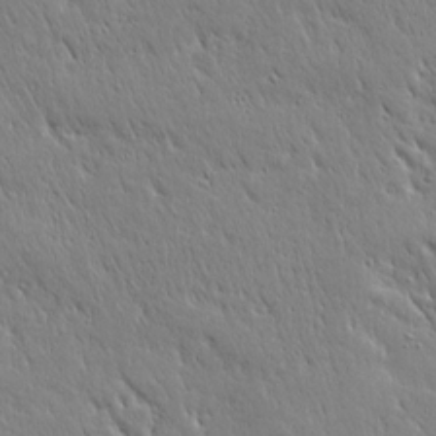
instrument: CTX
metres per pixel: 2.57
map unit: Ave
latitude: 20.9136
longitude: -137.0081
